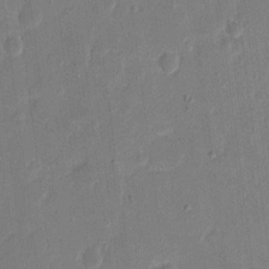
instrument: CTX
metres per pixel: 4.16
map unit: eHh
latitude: 9.7639
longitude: -68.7057
